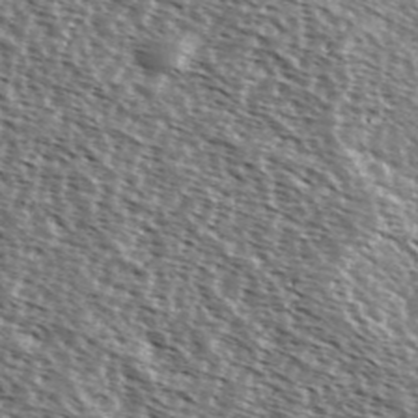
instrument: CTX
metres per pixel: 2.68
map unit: Ave
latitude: 37.7828
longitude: -112.1389
